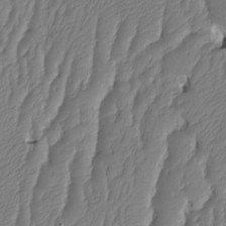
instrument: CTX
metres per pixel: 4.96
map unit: HNhu
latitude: -1.5588
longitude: 14.4251
